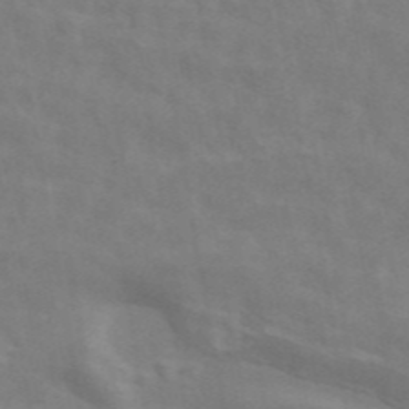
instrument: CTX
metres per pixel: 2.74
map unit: ANa
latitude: 45.3104
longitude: 26.1983
